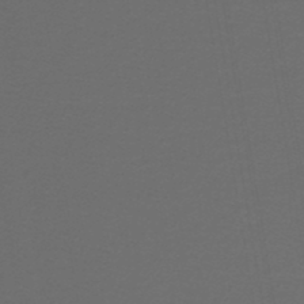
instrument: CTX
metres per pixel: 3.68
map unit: lHb
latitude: -46.0661
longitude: 71.6722
